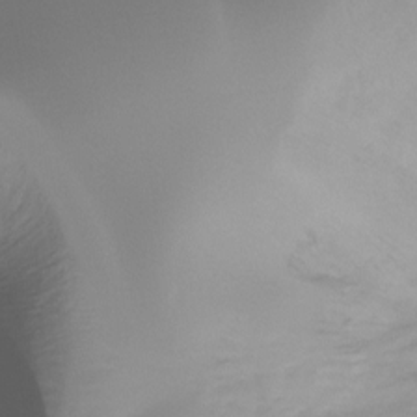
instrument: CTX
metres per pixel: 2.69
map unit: Ht
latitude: -16.1417
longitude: -44.9136
